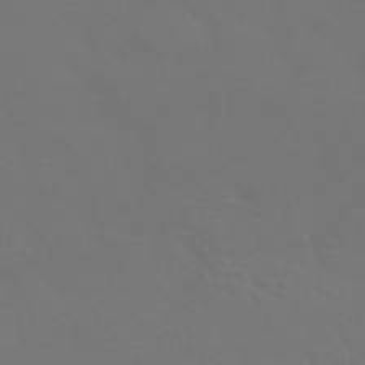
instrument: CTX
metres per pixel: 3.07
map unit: HNhu
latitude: -43.0675
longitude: 93.9556
